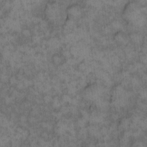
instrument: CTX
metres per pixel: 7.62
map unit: eHh
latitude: 13.3671
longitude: -64.4601
